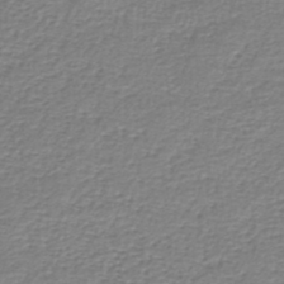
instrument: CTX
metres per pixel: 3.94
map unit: lHb
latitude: -41.9745
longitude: 70.3495
